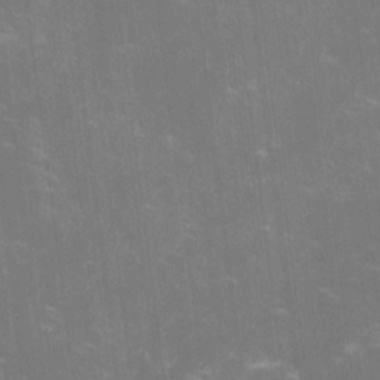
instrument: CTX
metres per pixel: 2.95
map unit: lHvf
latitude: -14.3118
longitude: -101.0081
